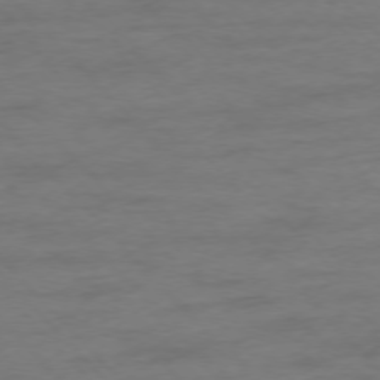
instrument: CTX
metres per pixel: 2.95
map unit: Ap
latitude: -76.8030
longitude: -83.0836
